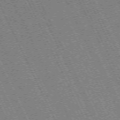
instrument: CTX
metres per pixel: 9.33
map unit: Hpe
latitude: -70.8597
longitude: 10.0661
